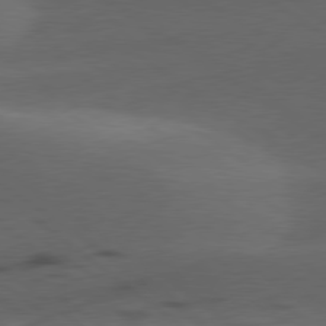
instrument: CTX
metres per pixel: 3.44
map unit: lApd
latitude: 79.0459
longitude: -50.3845
